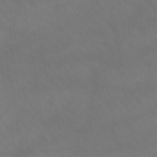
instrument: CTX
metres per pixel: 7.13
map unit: lHb
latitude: -43.7099
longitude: 67.0108
